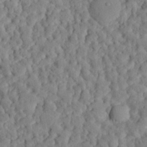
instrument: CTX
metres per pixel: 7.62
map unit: eHh
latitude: 25.8205
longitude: -78.6491
